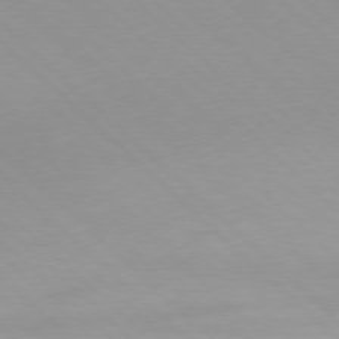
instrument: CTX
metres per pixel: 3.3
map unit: Hpe
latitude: 77.4237
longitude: -165.2537
